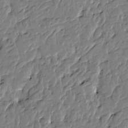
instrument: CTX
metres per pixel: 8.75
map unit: Htu
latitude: -4.8597
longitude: 178.9352
